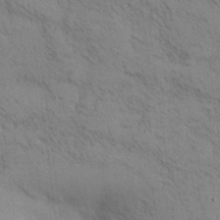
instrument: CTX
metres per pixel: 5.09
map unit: Nhu
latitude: 28.8569
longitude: -71.5560
